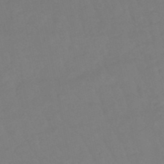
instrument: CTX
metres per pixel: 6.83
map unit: eHb
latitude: -48.8030
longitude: 85.5399
